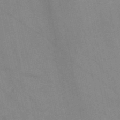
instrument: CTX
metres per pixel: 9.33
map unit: HNb
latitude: -52.6896
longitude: -49.9339
